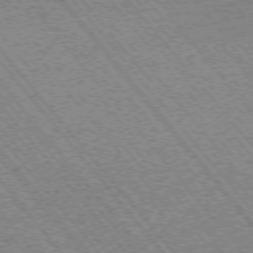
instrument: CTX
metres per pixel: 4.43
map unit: Ap
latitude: -75.8990
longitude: -95.2537
